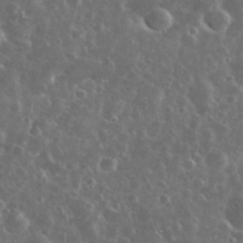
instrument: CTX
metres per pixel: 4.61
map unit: eHh
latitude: 34.3278
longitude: -61.2726
